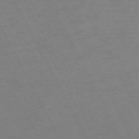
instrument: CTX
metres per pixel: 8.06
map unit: Hpe
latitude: -70.8219
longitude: 15.6344
